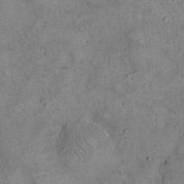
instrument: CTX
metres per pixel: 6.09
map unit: eHh
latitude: 20.7058
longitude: -61.1214
